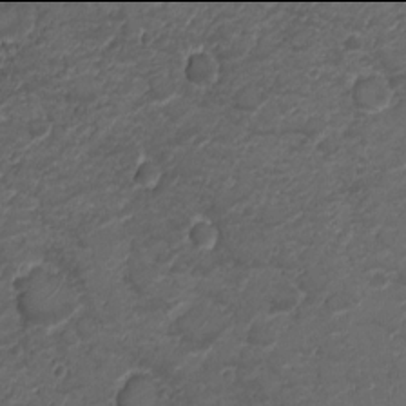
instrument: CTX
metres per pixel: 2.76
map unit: Ht
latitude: -6.0094
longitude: -20.5546
